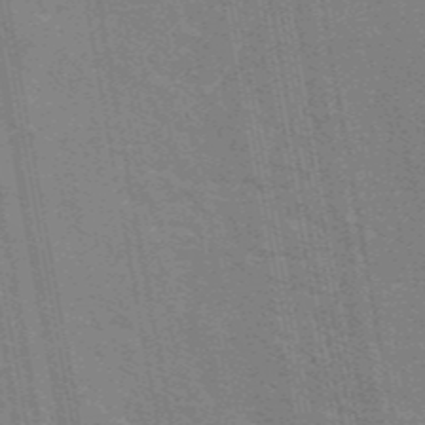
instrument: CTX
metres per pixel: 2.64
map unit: eAb
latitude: 45.6505
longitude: 122.4440
